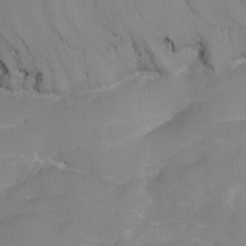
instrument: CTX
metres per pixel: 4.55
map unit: Nhu
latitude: -15.7100
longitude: -57.8772
